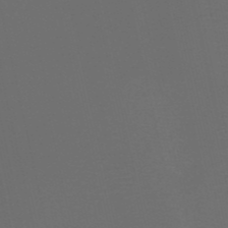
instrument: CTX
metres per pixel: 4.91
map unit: HNb
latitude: -51.3510
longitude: -44.9136
